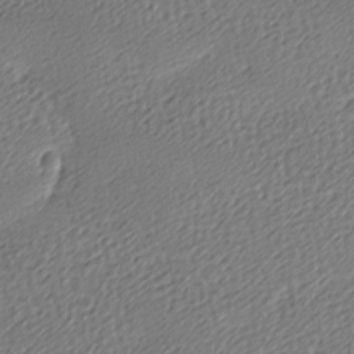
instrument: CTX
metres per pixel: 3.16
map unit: lAa
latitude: -9.5777
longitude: -127.1025
